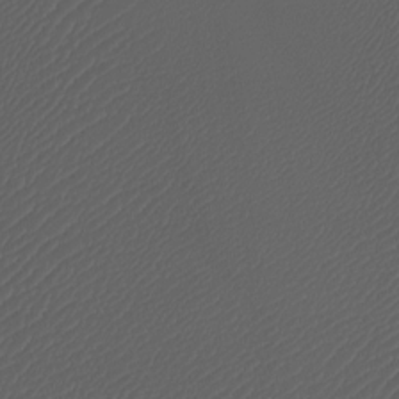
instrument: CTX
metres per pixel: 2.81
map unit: Htu
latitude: -11.4454
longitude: -73.9906
